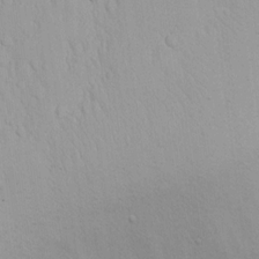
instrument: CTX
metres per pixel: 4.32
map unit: eHh
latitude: 14.8569
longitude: -72.1200
